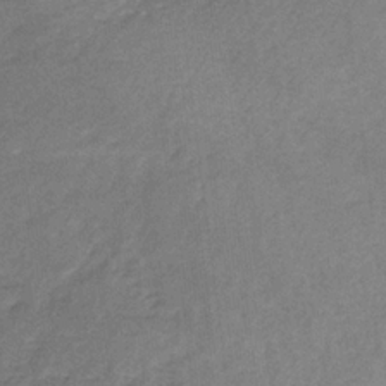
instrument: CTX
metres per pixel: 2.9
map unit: HNb
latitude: -31.2376
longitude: 60.4440
